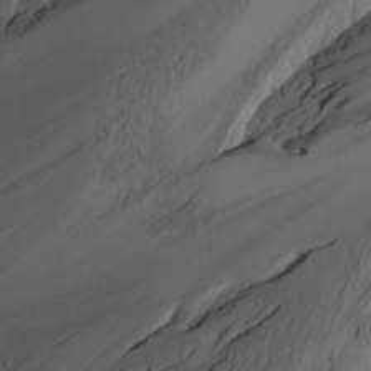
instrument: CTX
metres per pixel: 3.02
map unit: Htu
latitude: -7.6722
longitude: -65.9906
